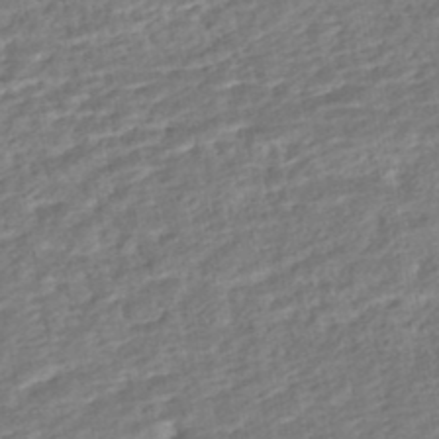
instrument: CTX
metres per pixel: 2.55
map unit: HNhu
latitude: -44.9164
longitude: 101.7477
